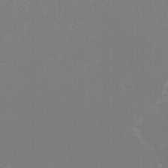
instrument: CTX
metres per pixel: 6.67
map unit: HNhu
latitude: 3.3859
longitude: -2.3089
